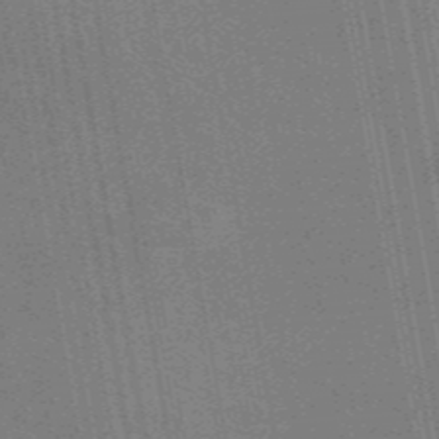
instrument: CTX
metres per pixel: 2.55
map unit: eAb
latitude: 46.5546
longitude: 122.3307
